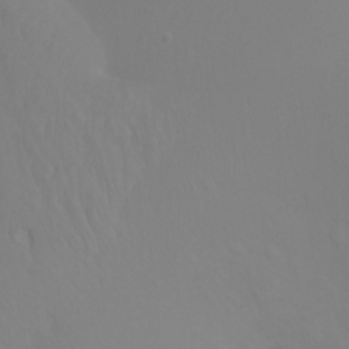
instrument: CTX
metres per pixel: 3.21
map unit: Ht
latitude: -3.3320
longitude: -26.3467
